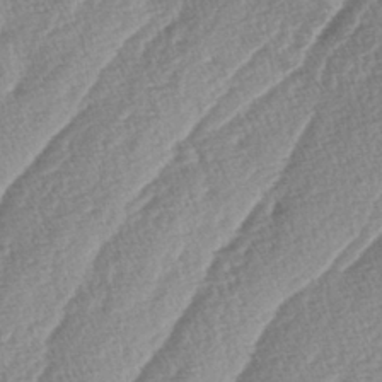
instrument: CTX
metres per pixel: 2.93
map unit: lAa
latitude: -4.1228
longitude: -129.8016
